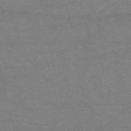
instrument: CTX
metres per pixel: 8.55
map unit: HNb
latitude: -55.5399
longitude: -40.2711
